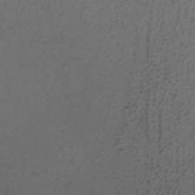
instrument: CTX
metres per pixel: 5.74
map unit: ANa
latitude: 37.5938
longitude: 24.0661
